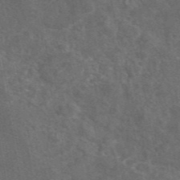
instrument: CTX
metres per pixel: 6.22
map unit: eAb
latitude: 46.6869
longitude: 108.6896
